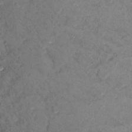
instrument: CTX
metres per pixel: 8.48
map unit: Ht
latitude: 11.9150
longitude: -32.2334
